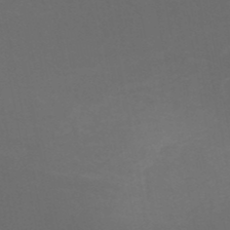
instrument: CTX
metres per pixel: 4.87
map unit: HNb
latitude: -50.2550
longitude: -45.8961
